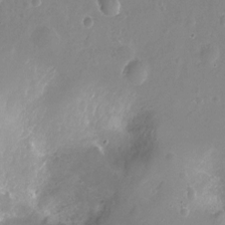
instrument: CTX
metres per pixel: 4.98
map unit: Hto
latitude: -12.1228
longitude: -38.6679
